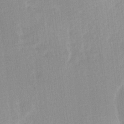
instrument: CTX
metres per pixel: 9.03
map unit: Ave
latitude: 11.1025
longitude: -106.9892
